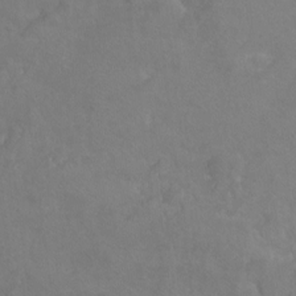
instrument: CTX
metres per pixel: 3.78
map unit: Ht
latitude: -5.6722
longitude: -34.8002
